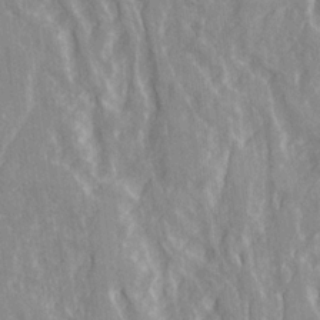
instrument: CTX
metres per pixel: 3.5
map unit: Ave
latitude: 22.0255
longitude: -134.0255
